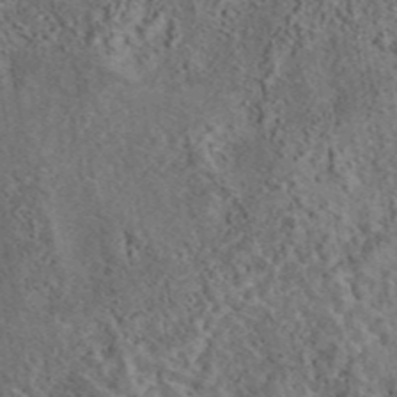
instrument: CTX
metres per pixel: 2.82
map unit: eAb
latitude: 43.7639
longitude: 115.6533
